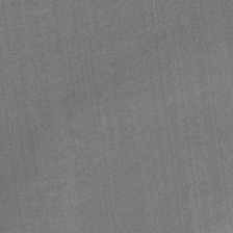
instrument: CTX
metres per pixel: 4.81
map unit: lHb
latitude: -40.4251
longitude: 69.8233
